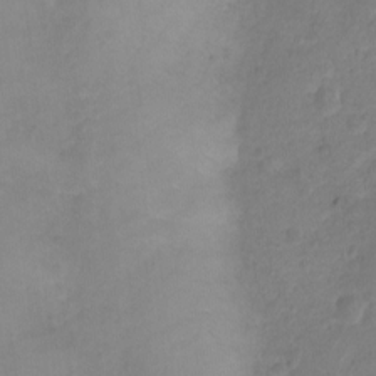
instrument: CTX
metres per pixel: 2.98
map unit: Ht
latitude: 1.9906
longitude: -34.8002
